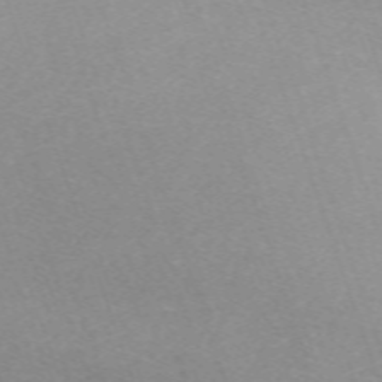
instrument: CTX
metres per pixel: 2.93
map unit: eHh
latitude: -64.8408
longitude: 50.3495
